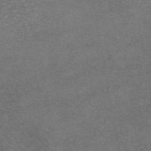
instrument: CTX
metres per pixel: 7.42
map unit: eAb
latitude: 46.4034
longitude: 104.7274
